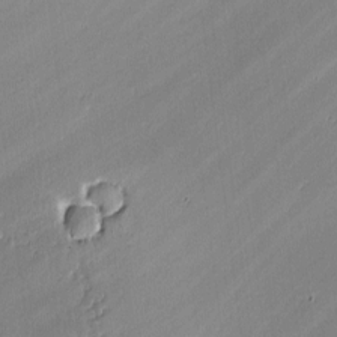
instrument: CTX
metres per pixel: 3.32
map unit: lAvf
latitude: -1.1620
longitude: -106.7624
